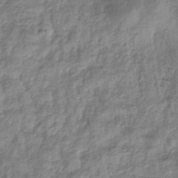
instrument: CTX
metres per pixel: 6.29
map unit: eHb
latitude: -33.5399
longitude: 75.3321
